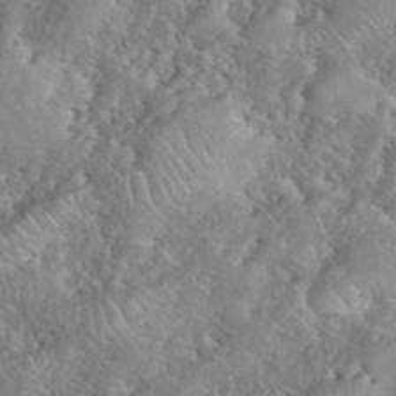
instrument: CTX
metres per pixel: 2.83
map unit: eHh
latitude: 40.1199
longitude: -57.4993
